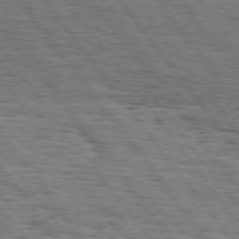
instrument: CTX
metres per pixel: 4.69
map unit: Hpe
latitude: 75.1025
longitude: -152.8191
